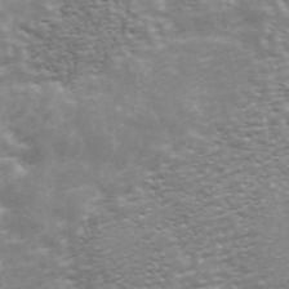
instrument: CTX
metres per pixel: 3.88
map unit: ANa
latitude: 44.9136
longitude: 31.1809
